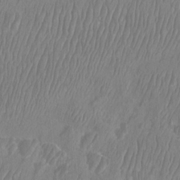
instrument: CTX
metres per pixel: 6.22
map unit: Htu
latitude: -8.9542
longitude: -75.7450
